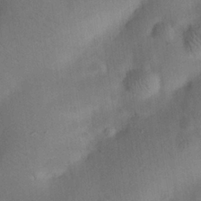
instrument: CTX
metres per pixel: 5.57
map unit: eHh
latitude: 25.8772
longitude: -68.8569
